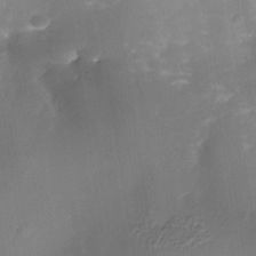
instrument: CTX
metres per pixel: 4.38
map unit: Nhe
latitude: -34.9353
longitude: -118.2711
